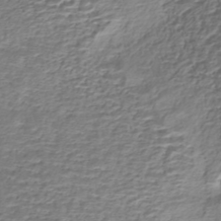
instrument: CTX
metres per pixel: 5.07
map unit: HNhu
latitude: -43.8233
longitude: 102.4818
